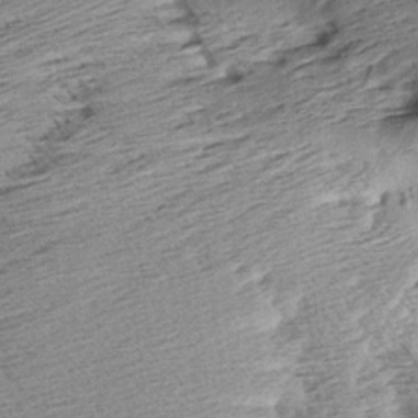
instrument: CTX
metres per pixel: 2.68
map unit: Aa
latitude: 7.8394
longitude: -140.0633
